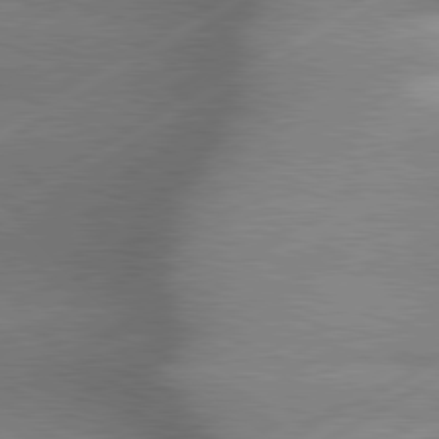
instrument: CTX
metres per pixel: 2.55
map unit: lApd
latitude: 80.0255
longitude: -118.1578
